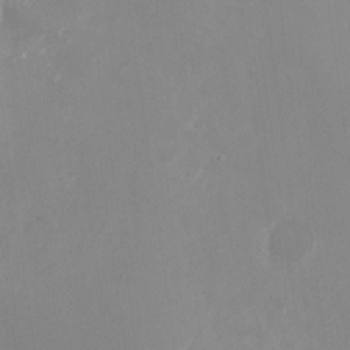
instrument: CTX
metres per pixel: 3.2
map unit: Nhu
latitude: -27.8233
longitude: -75.7639
